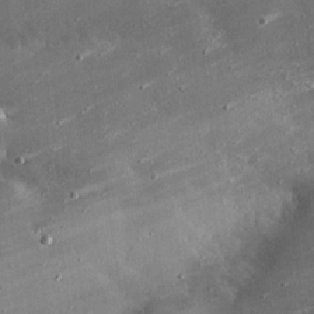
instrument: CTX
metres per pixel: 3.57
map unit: eHh
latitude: 24.2522
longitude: -90.7057
